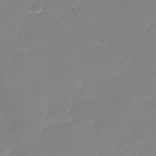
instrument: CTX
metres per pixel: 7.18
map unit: Nhu
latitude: -30.4629
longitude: -72.6113
